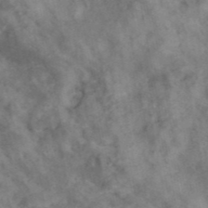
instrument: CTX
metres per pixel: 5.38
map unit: ANa
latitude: 41.4237
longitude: 15.5210
